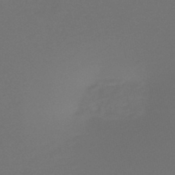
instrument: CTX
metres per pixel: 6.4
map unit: HNb
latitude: -47.9745
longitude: -43.9717
